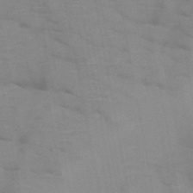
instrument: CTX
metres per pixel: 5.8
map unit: HNb
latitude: -46.8597
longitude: -47.9339
